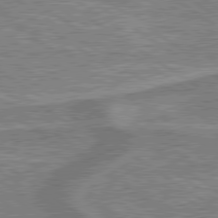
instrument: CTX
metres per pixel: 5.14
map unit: lApd
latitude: 79.6127
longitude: 175.1053
